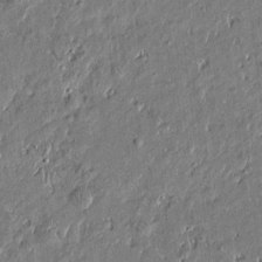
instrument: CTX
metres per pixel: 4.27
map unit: Htu
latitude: -6.7085
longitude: 176.8219
